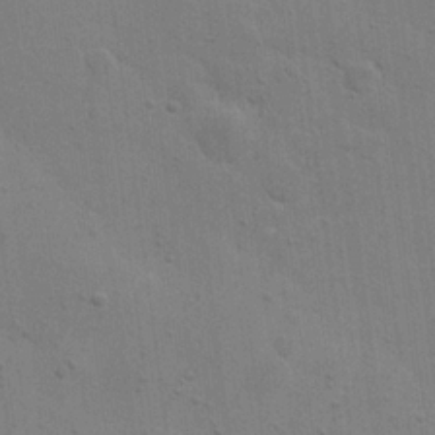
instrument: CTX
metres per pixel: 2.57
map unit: eHh
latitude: 20.4223
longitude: -62.3090
